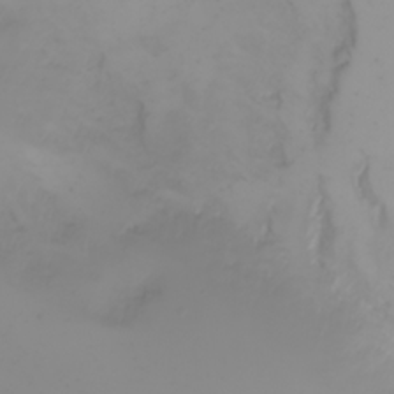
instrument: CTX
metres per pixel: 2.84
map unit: Nhu
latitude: -4.7274
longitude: -85.1214
